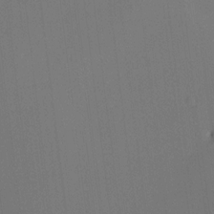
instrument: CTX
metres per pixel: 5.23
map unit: HNhu
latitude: 7.7639
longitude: 16.3496
